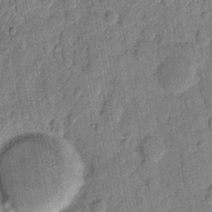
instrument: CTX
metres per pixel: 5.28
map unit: eHh
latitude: 9.2537
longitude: -66.3278
